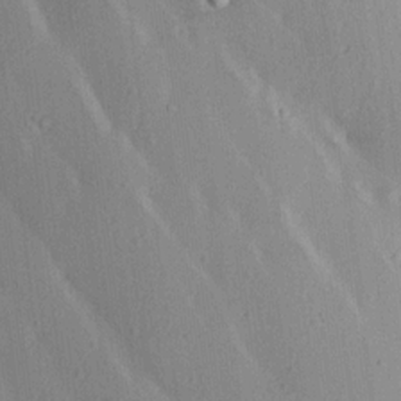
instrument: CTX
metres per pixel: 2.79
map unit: Aa
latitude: 12.6491
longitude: -143.5371
